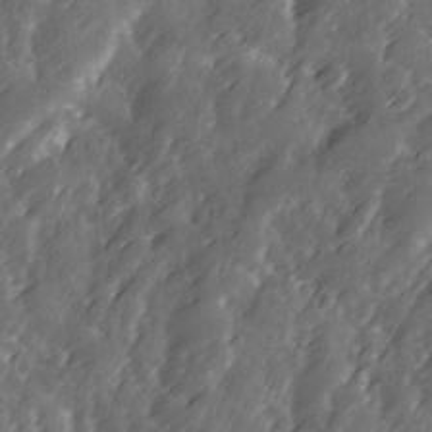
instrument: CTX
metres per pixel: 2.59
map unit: Ave
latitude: 12.6680
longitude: -103.3292
